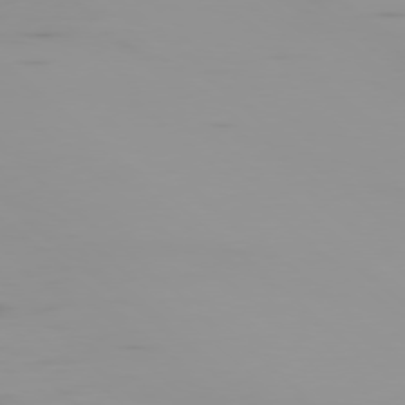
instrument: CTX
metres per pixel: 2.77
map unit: Ap
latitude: -78.3684
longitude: -63.0270
